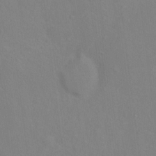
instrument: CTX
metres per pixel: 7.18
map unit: Ht
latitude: 13.2537
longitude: -41.0647
